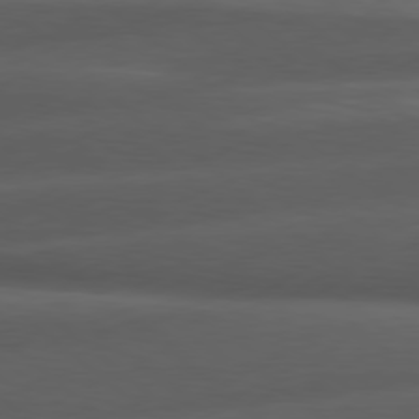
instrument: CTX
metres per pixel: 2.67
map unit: Hpe
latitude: 79.0459
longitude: -128.2333
